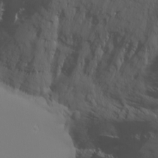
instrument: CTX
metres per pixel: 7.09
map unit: Nhu
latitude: -5.1431
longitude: -86.6301
